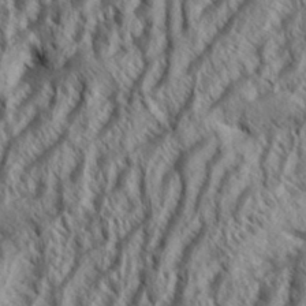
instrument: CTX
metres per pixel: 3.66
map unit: Aa
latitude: 34.1200
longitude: -137.8584
